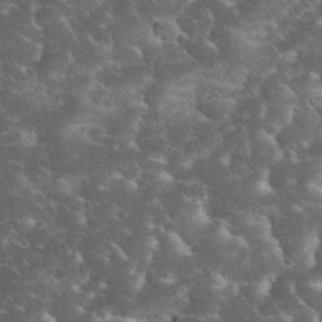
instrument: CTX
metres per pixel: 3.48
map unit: eHh
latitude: 34.9135
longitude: -65.3671
